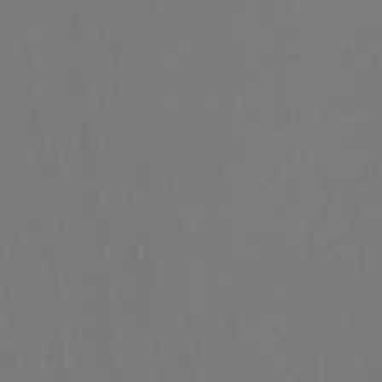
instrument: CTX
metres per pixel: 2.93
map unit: Hto
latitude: -6.6140
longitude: -48.4223
